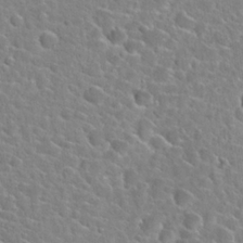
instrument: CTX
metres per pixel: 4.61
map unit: Hto
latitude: 24.4978
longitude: -46.4790
